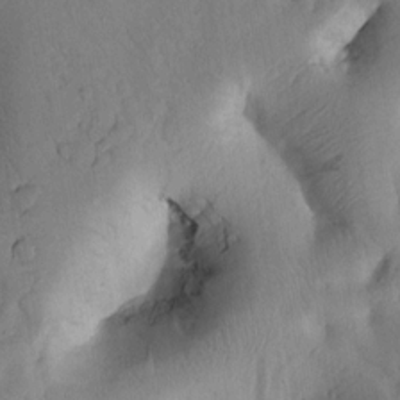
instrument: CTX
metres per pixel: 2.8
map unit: Htu
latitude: 2.3656
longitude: 176.9731
